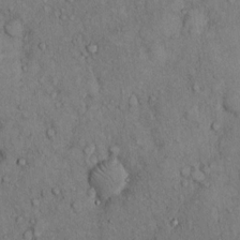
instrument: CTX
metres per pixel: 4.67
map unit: Hto
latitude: 11.3293
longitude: -59.7828
